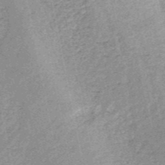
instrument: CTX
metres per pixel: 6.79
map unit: HNb
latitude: -52.1983
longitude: -49.2726
